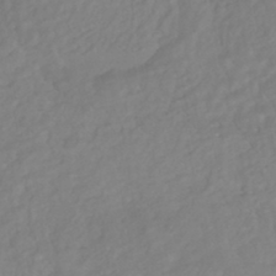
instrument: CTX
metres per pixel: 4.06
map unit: HNhu
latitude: -44.4818
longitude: 103.1053
